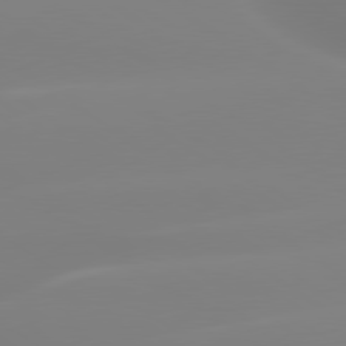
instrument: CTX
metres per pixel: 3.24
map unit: lApd
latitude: 79.9339
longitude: -136.5546
